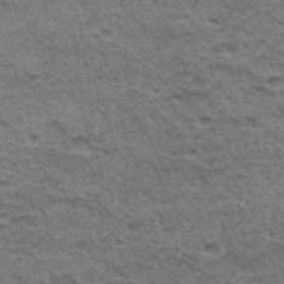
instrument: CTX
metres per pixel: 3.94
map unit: Hto
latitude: 33.0081
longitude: -47.5938
